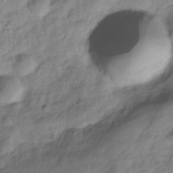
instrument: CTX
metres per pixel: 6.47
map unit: Hve
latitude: -29.2565
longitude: 92.8030
